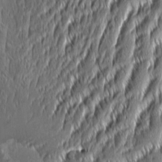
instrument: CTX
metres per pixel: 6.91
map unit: Aa
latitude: 8.4034
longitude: -132.1011
